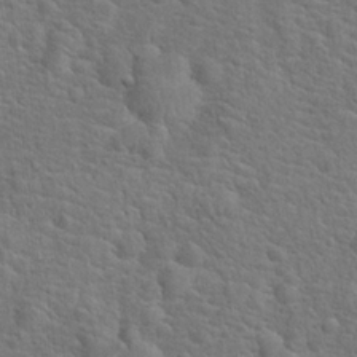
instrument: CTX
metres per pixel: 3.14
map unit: Hto
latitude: 18.4979
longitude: -43.2726
